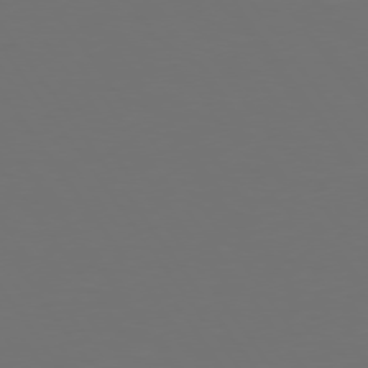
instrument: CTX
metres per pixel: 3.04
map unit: Hpe
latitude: 74.9136
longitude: -124.2900
